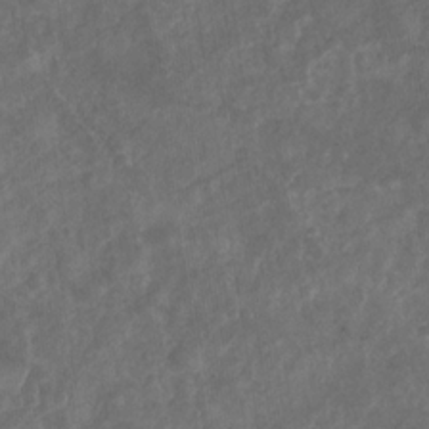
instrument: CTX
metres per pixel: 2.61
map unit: Nhu
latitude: -31.0108
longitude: -62.1578
